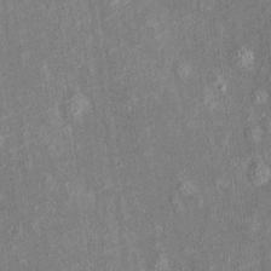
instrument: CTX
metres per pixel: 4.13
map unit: Htu
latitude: -6.8597
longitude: 155.8422
